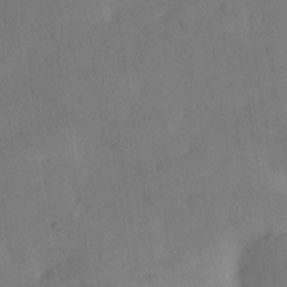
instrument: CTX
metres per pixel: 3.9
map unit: Nhu
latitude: 26.3467
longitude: -70.3278
